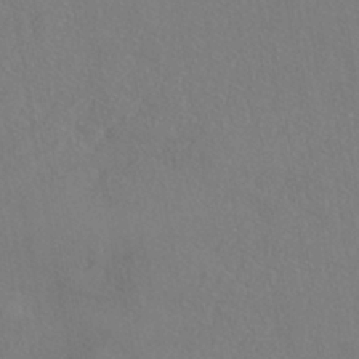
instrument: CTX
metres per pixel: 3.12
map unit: eHh
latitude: -41.6722
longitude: 122.3684
